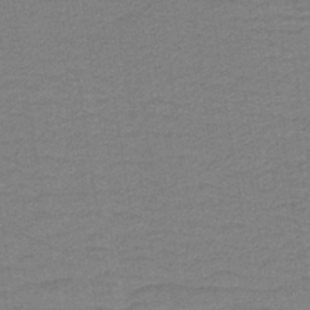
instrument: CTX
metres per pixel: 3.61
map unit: lHb
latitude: -41.6533
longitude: 53.0108
